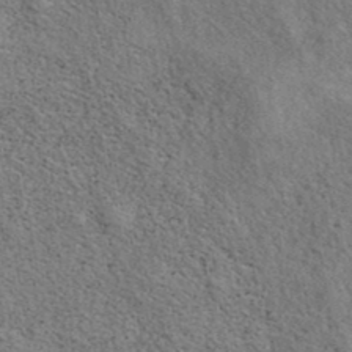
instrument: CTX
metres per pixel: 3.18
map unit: eAb
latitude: 39.4426
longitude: 113.4643
